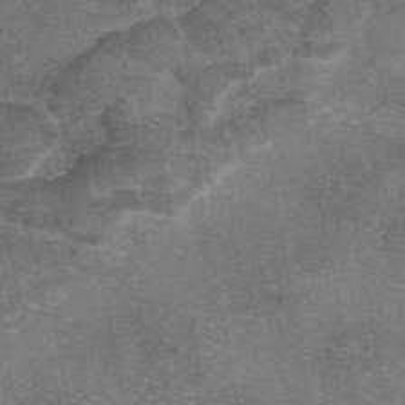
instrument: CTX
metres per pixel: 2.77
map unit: eAb
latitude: 46.8191
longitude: 104.1228
